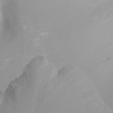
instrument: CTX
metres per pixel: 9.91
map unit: Ht
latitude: -2.0283
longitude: -61.9339
